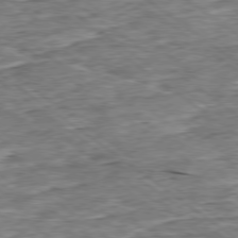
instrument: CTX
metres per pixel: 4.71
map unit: Ap
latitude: -79.1242
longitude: -86.0444
